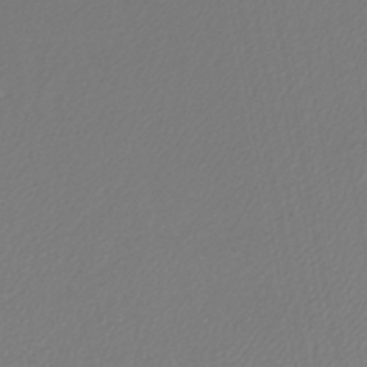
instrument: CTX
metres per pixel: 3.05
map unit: lHb
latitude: -45.3699
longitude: 74.1795
